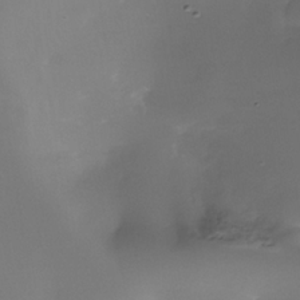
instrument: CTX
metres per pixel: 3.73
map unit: Nhe
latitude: -35.0486
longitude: -118.0444
